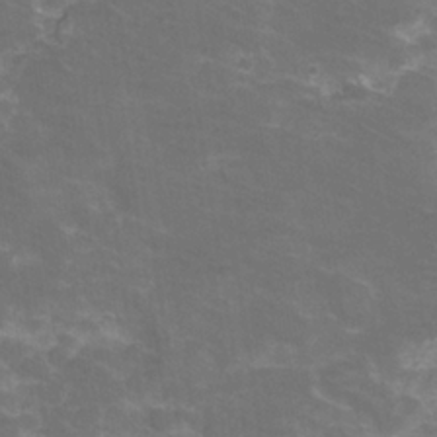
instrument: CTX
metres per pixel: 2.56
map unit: Hve
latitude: -30.5007
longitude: 95.2753
